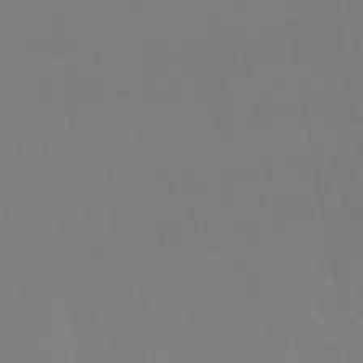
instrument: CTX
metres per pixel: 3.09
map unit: eHb
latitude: -50.4440
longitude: 75.8612
